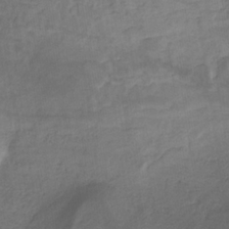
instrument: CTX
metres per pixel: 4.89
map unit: eHb
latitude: -32.0472
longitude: 68.5573
